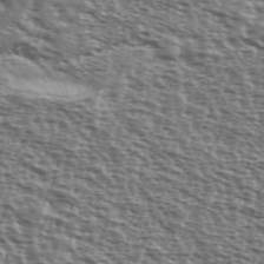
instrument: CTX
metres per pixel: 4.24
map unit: Ave
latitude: 39.5560
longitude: -111.6883
